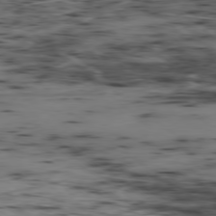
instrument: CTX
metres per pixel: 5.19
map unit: Hpe
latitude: -79.1620
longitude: 13.1998
